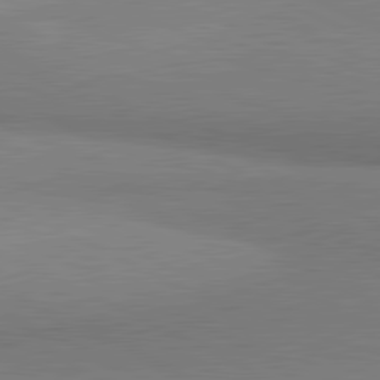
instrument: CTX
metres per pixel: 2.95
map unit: lApd
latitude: 81.4048
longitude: 162.8030
